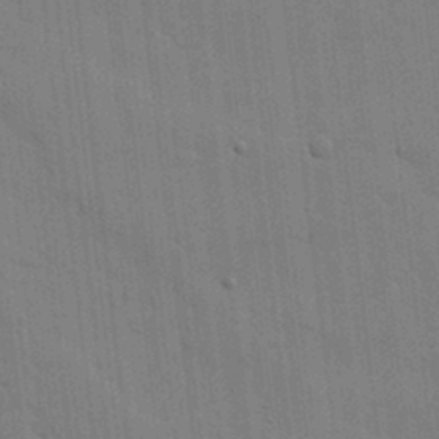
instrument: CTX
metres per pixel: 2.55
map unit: lHvf
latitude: 17.8017
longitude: -113.5938
